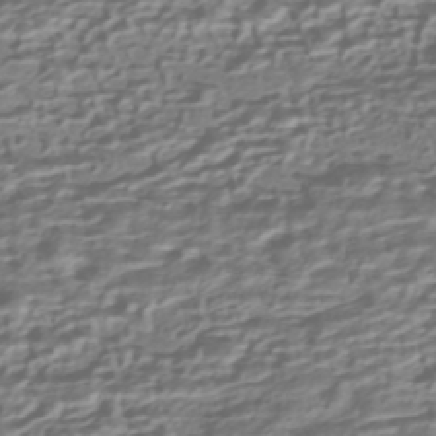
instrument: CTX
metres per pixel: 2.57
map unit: HNhu
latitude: -42.6707
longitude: 100.4251
